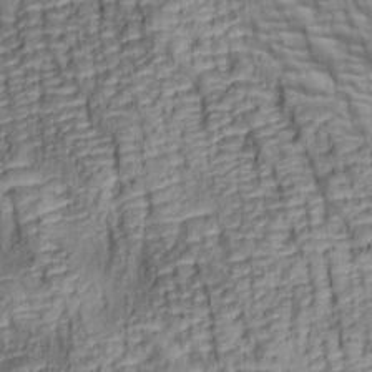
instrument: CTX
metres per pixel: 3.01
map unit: lAa
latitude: 6.8191
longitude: -115.7449
